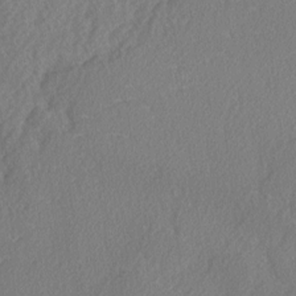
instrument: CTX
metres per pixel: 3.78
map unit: lAvf
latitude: -5.6155
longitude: -108.9135
